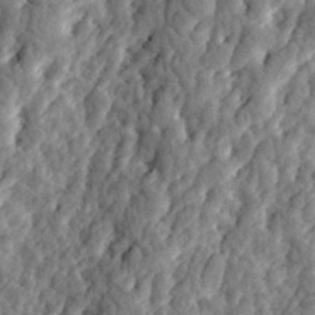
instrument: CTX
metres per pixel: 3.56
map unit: eHh
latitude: 31.9339
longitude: -79.8017
